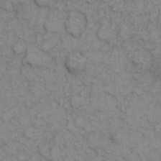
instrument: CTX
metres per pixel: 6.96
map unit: eHh
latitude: 7.2348
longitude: -64.9703
